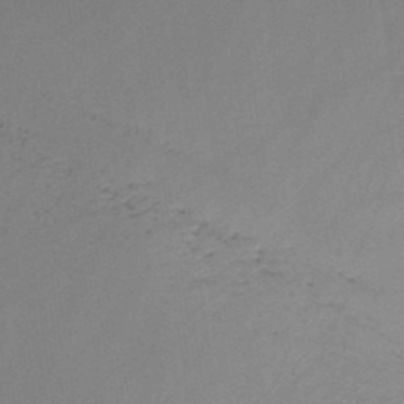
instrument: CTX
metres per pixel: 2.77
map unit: HNb
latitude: -45.9178
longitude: -39.1403
